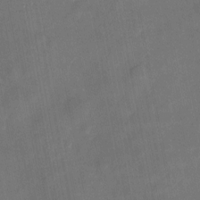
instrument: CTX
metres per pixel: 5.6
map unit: eHh
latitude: 5.2726
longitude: -69.7639
